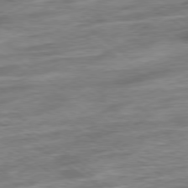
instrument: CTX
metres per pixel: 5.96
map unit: Ap
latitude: -79.3887
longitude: -48.3845
